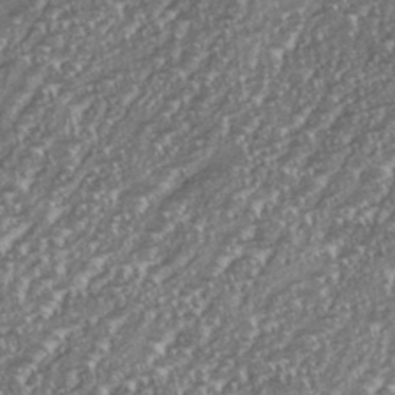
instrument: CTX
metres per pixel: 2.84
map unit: eHh
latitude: 35.8205
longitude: -132.8569
